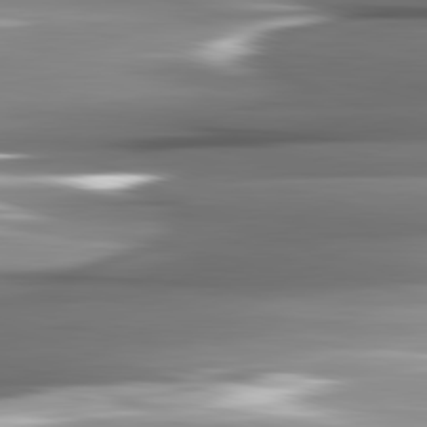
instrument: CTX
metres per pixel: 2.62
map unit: lApd
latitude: 82.3845
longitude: -141.8016
